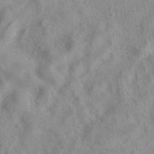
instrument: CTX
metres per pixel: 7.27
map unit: eAb
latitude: 40.6868
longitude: 105.5966
